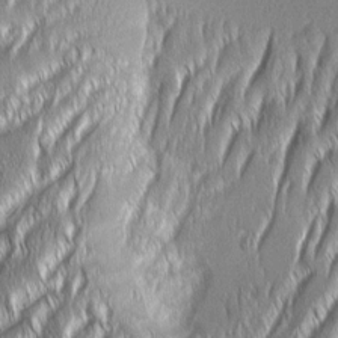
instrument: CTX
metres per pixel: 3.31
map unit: Aa
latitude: 7.6883
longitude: -131.0459
